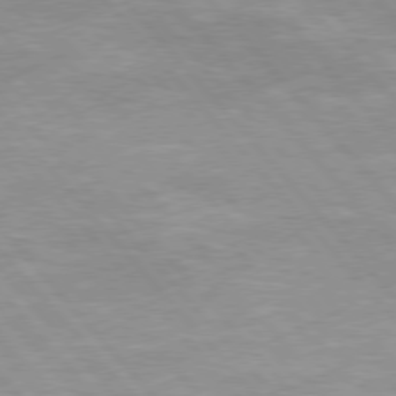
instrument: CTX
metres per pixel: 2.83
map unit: Hpe
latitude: 75.9528
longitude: -155.4048
